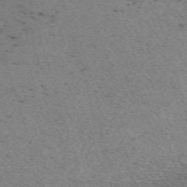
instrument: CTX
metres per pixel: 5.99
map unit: eHh
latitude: -62.1794
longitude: 51.7666
